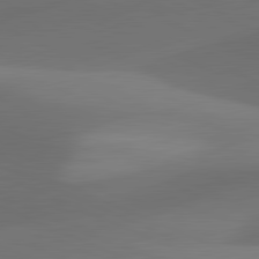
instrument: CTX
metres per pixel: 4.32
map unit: lApd
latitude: 81.4993
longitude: 130.3306
